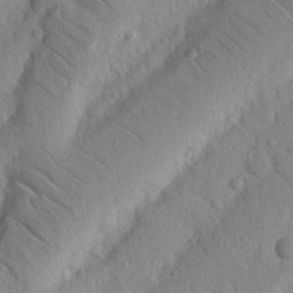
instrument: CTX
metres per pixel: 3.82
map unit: Nhu
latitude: 21.7072
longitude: -75.9717
